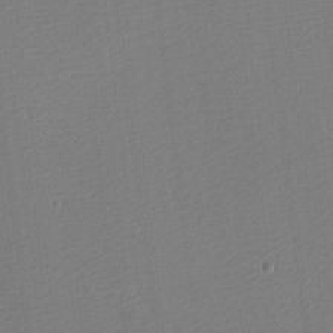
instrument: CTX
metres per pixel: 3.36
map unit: eHh
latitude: -3.8422
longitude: -86.1389
